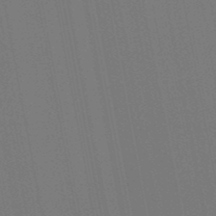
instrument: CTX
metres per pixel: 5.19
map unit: HNb
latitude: -51.0108
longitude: -47.2726
